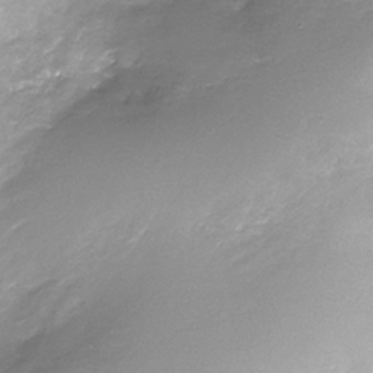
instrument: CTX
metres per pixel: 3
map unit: Nhe
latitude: -32.6897
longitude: -92.6301
